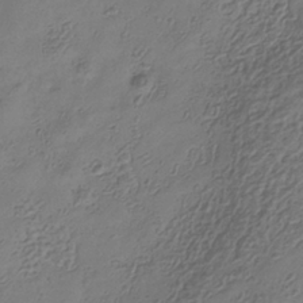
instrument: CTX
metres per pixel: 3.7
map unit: Hve
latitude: -34.9353
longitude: 89.4832
